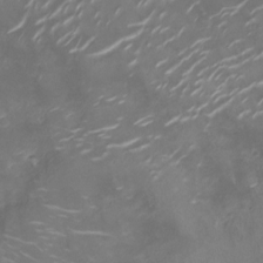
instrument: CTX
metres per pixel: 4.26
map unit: Ht
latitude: -10.1606
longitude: -19.2537
